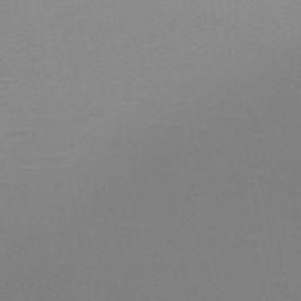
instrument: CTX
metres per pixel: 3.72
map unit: HNb
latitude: -48.0094
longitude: -48.6490
